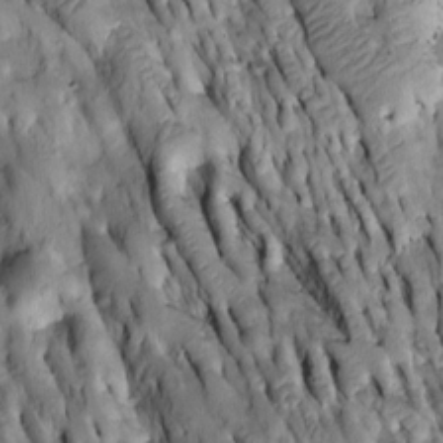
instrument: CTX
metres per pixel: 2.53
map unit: Htu
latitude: -2.0472
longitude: 149.3132
